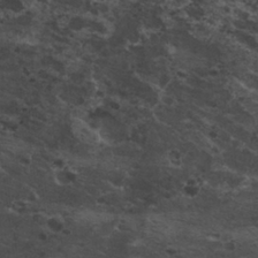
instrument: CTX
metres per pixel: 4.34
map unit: Nhu
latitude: 29.4993
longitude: -53.4616
